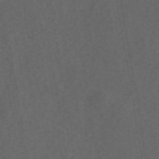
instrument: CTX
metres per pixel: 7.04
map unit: eAb
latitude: 43.6127
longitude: 106.1228
